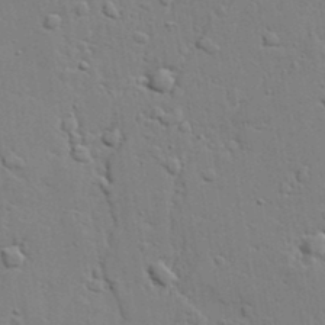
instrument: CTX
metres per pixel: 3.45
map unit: lAvf
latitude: 22.6301
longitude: -110.3090
